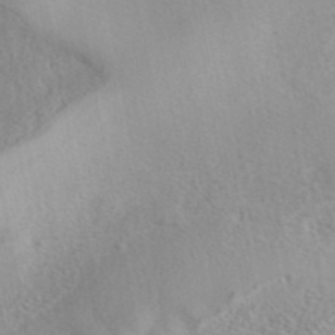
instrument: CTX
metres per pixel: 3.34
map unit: eAb
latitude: 40.6868
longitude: 105.2754
